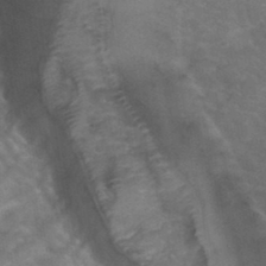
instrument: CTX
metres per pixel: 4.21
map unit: Hto
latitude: 34.7246
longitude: -49.7261
